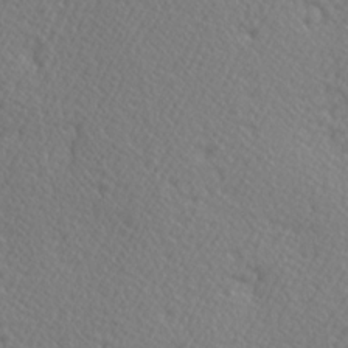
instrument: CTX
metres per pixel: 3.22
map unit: Hve
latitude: 3.3670
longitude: -124.2900
